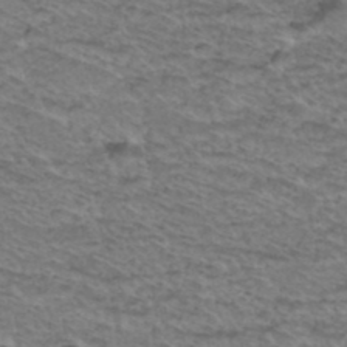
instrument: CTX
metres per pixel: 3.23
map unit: Hto
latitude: 38.1767
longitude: -45.3670
